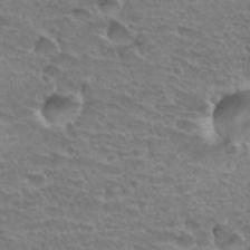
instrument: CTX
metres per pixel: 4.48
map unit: Hto
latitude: 33.8961
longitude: -44.6112
